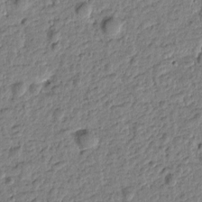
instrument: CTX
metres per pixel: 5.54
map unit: Htu
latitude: -0.9920
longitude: -178.8758
